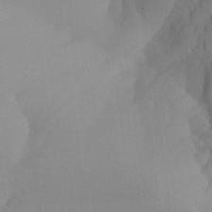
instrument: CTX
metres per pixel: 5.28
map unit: Aa
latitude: 26.6113
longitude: -132.6491
